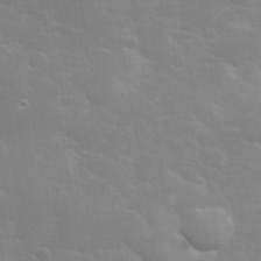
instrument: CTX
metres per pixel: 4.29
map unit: eHh
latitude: 36.3845
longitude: -66.7435
